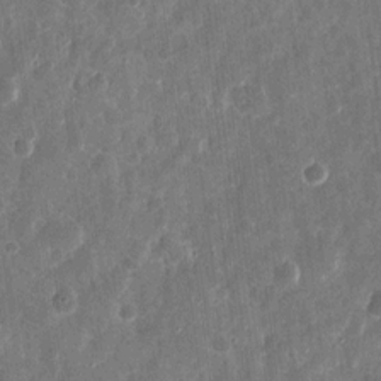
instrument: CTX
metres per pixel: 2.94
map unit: eHh
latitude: 11.8206
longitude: -72.9703
